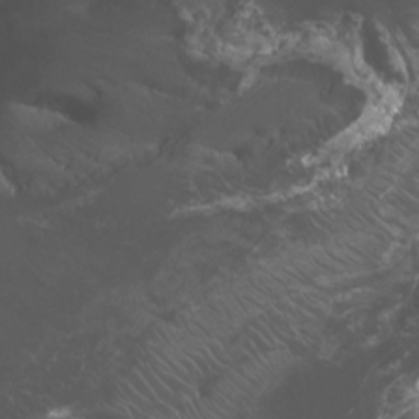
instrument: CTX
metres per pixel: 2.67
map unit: Nhu
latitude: -9.1620
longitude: -78.1578
